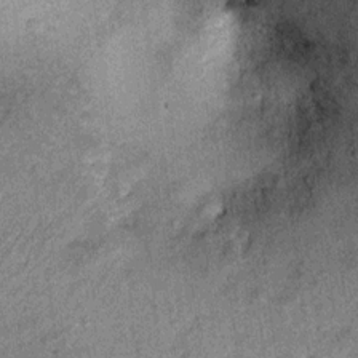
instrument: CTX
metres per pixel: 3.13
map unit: Ht
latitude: 11.5749
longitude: -38.8380
